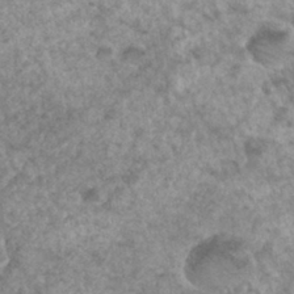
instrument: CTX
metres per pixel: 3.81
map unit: Hto
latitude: 33.2348
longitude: -49.3671
